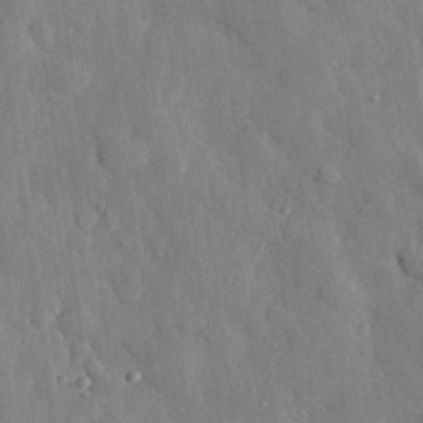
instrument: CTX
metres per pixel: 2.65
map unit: eHh
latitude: 29.4237
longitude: -79.3104
